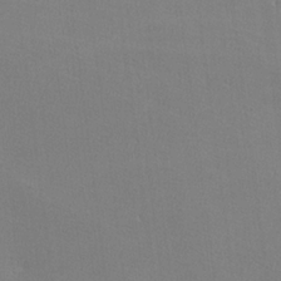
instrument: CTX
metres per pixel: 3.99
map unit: lHvf
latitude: -12.0850
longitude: -101.9339
